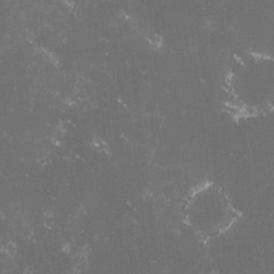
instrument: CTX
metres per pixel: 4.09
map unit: lHvf
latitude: -14.7275
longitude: -102.0633
